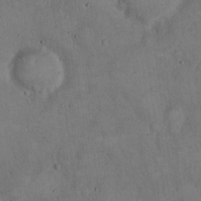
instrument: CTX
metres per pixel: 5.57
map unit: Hto
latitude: 15.1026
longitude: -60.2522
